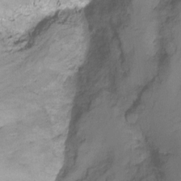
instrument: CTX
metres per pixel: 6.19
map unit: Nhu
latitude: -14.0283
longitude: -54.4790
